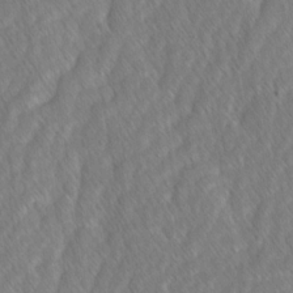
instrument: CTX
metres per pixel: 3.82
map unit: Ave
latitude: -1.1809
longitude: -113.1970
